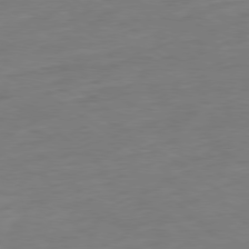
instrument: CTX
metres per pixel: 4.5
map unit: Ap
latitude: -79.3320
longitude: -76.9702
